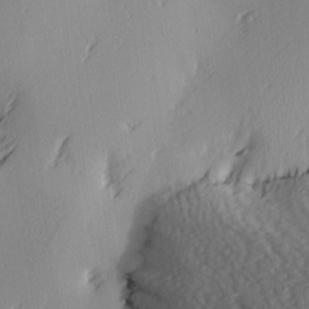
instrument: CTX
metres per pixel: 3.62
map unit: Ave
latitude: 2.6490
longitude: -111.7072
